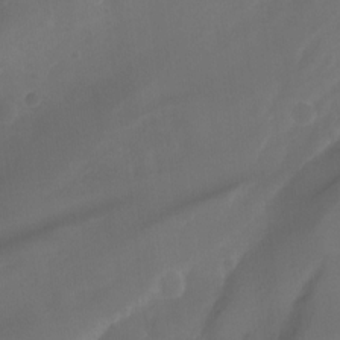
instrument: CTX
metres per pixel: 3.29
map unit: Hto
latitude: -8.6329
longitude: -45.0269
